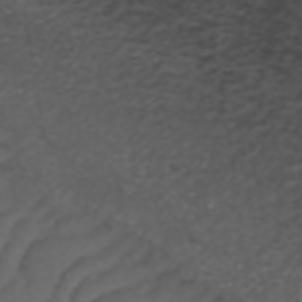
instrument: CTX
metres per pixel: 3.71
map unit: ANa
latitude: 39.0647
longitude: 24.7652
